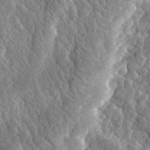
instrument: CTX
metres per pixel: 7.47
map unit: eHh
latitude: 32.8947
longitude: -80.1011
